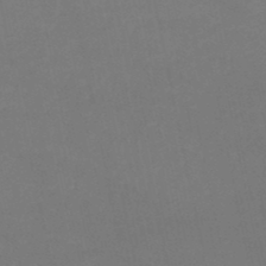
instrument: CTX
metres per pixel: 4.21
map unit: lHb
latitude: -46.8219
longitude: 61.4265
